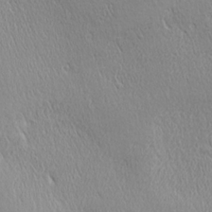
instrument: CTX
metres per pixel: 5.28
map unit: Ave
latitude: 22.2145
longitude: -136.1578
